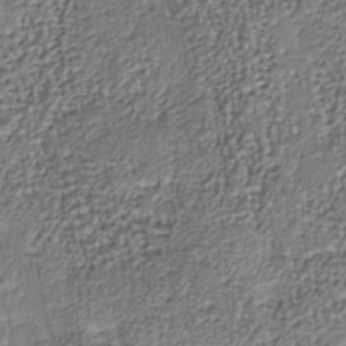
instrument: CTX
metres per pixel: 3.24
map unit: Nhu
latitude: -38.0094
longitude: -81.8961
